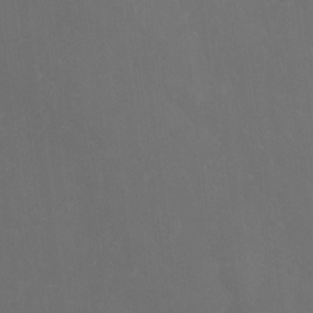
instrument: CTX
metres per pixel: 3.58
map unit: Ht
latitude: -9.3510
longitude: -35.2726
